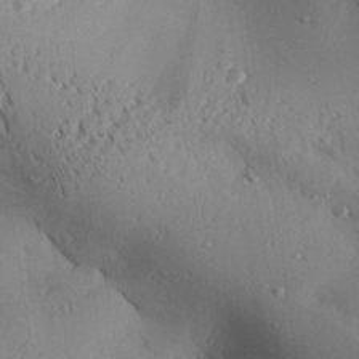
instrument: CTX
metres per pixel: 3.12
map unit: Aa
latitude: 28.0633
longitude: -131.4805
